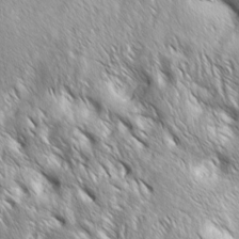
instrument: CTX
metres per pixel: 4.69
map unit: Aa
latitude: 8.0822
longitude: -132.4601
